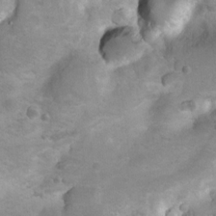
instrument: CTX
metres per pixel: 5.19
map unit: Nhu
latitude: 9.2537
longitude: -22.7435
